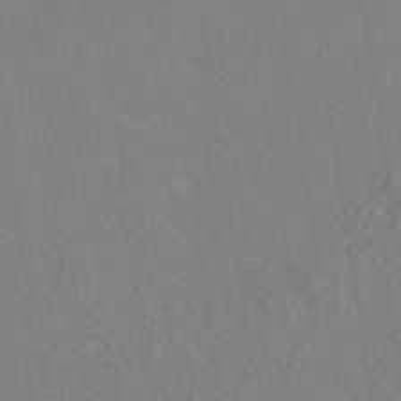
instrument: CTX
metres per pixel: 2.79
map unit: ANa
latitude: -39.2565
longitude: 95.5588
